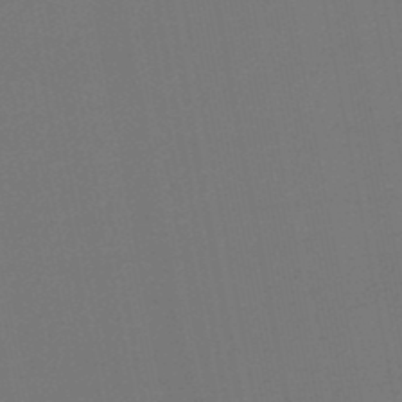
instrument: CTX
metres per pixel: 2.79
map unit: lHb
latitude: -47.4265
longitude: 74.0661
